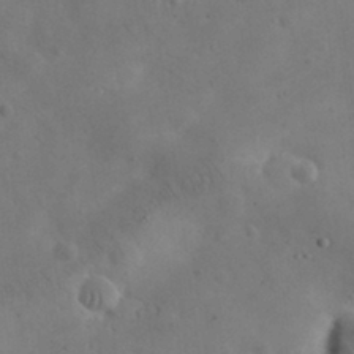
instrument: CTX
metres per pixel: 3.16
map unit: eHh
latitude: 25.7260
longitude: -67.4804
